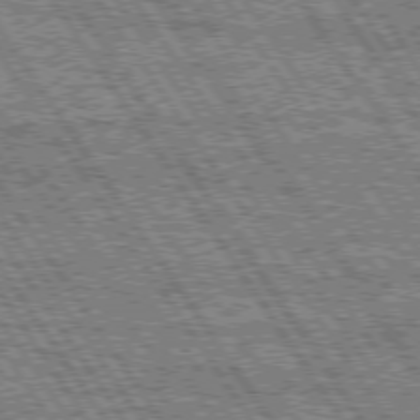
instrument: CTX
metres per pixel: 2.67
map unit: Hpe
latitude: 74.6491
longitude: -153.4616
